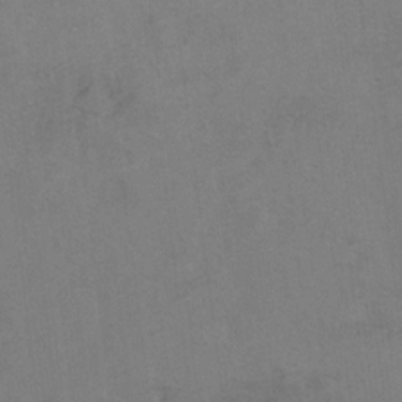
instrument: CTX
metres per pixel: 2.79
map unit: Hto
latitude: 6.7813
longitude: -35.2726
